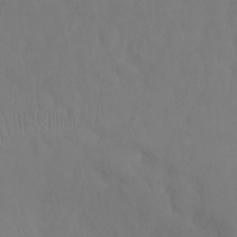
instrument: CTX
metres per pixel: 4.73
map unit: Ht
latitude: -1.5777
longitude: -33.5560
